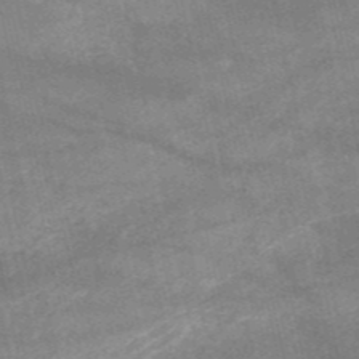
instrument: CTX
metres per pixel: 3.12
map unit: HNb
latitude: -52.8030
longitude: -39.8772
